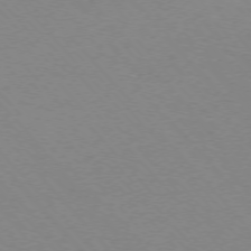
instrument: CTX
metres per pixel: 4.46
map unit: Ap
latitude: -75.7856
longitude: -63.2348
